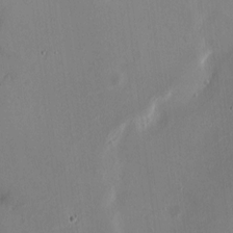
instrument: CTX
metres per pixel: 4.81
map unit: HNhu
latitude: 6.4601
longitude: 6.1417
